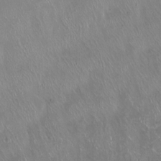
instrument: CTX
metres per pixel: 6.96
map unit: Hto
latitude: -13.8611
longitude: -42.6491
